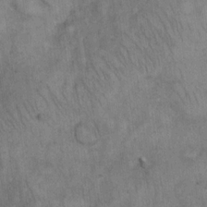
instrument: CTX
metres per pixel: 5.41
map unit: eHh
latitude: 17.2915
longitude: -63.4427
